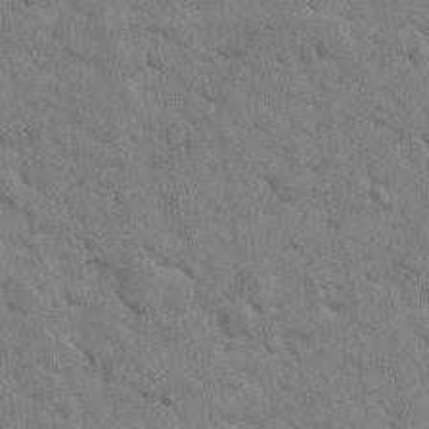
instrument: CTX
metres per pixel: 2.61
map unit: eHh
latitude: 10.7435
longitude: -65.2159
